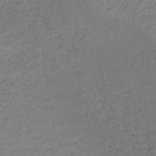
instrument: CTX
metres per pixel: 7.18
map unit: HNhu
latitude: -46.6707
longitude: 30.0850
